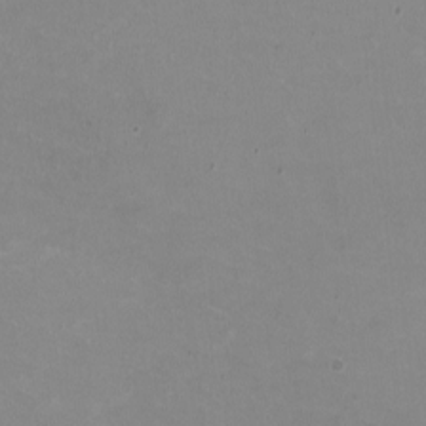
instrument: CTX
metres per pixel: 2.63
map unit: HNhu
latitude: -1.7667
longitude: -2.8191
